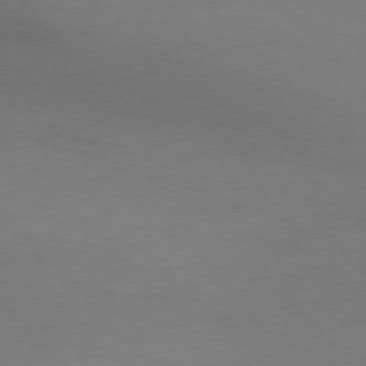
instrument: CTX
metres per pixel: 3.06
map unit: Ap
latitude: -77.0109
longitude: -71.2159
